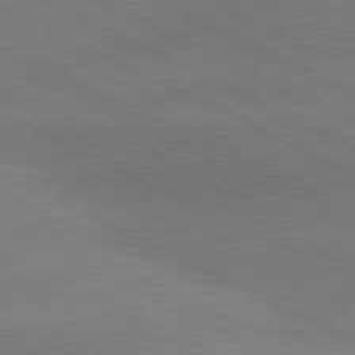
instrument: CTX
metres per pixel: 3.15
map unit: lApd
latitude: 81.2348
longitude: -154.0633
